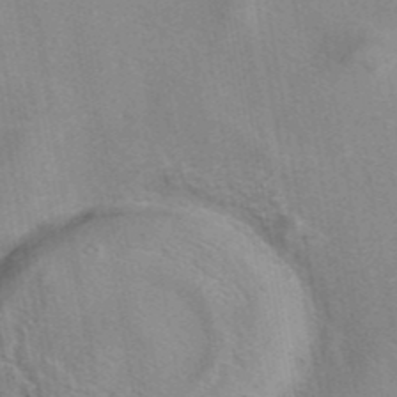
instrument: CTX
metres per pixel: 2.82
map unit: eAb
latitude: 42.1200
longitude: 107.2565
